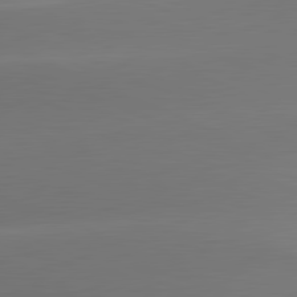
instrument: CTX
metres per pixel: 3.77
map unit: lApd
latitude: 81.6694
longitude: -160.2144
